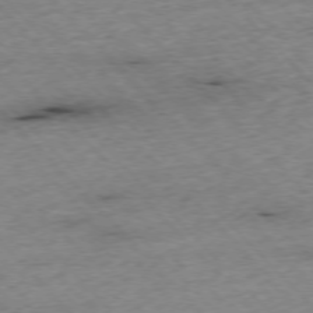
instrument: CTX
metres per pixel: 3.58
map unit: Ap
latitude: -76.5007
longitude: -87.3859
